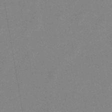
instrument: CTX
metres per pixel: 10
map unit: lHb
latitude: -48.4251
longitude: 71.3321
